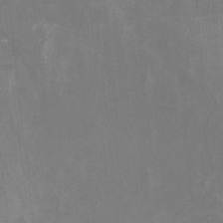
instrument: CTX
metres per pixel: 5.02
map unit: Nhu
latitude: -13.7856
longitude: -56.7246
